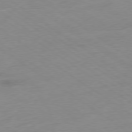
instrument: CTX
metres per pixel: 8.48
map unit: Ap
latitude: -78.2928
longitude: -59.3104
